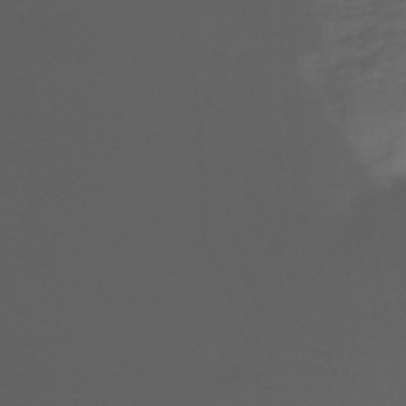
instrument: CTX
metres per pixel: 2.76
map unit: Nhu
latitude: -14.6897
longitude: -53.3671
